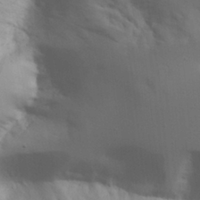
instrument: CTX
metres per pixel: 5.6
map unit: Aa
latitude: 21.3293
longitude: -124.3278
